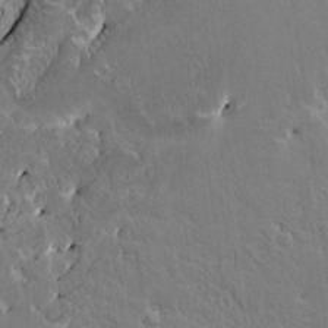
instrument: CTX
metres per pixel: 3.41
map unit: HNhu
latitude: 5.1025
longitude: 3.7666
